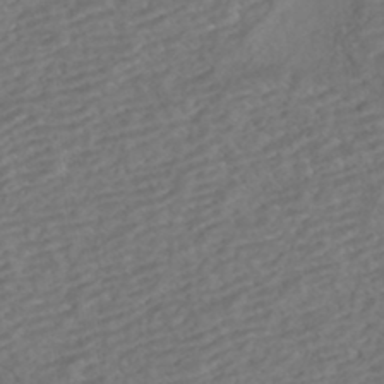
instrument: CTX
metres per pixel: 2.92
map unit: HNhu
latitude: -42.7274
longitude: 105.0675
